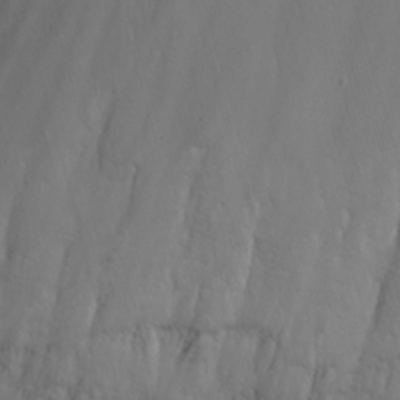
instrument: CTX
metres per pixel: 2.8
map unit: eHh
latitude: -6.8786
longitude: -76.1200
